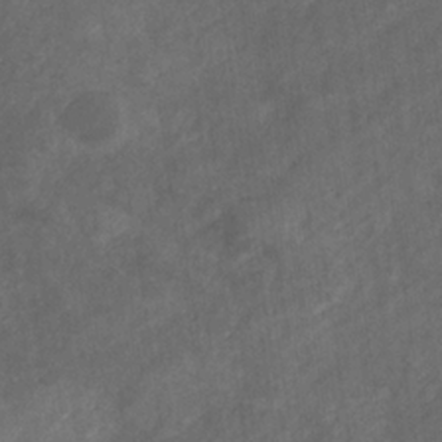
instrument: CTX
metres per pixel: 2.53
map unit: eHb
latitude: -32.1417
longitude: 71.5399
